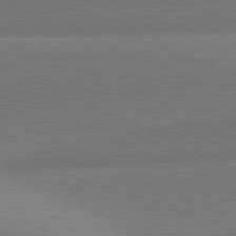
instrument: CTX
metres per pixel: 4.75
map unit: lApd
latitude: 81.4804
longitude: 144.6896
